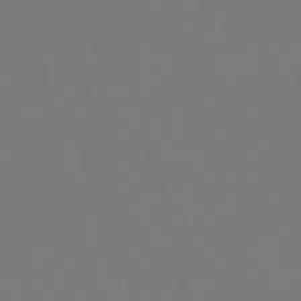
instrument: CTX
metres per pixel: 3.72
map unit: Nve
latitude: -58.5951
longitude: 60.2551
